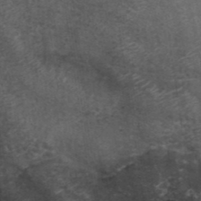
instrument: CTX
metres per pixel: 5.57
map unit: ANa
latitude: 39.3104
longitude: 29.6533
